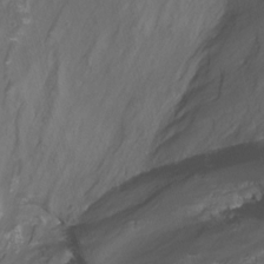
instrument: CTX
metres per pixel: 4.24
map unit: Nhu
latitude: -15.5966
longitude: -55.8961
